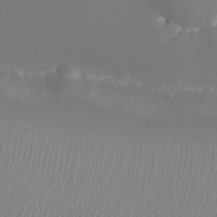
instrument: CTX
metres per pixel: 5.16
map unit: eHh
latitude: -5.9745
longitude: -88.2145
